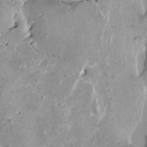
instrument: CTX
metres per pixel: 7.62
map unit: HNhu
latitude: 3.5182
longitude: 5.4643
